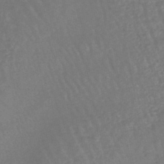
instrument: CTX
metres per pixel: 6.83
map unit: eHb
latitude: -45.0486
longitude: 80.2929
